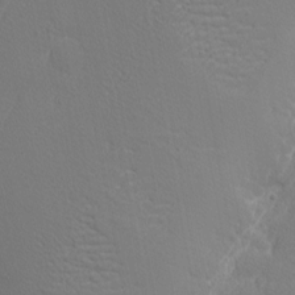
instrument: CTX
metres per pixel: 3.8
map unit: Nhu
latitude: 1.6694
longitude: -76.9324
